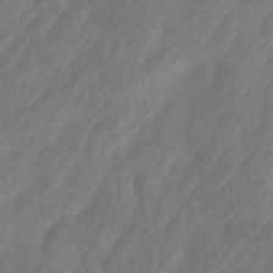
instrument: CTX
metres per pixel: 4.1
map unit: Ave
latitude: -0.7653
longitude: -113.3482
